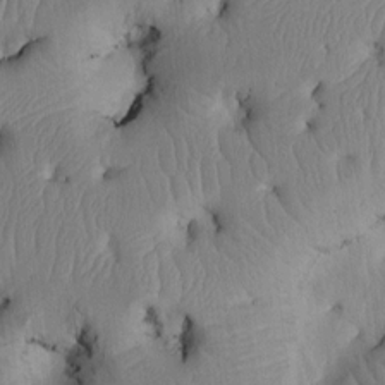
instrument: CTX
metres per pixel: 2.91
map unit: Htu
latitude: 3.2159
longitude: 148.7275
